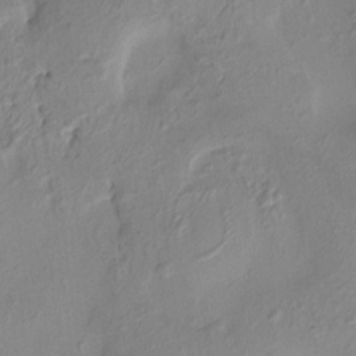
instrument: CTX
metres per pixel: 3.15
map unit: HNhu
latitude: 8.0633
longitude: -1.4426
